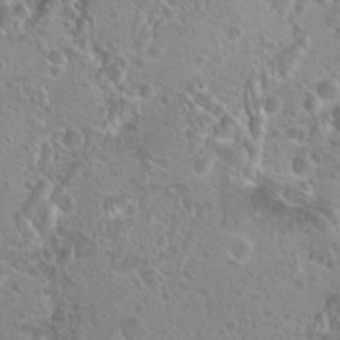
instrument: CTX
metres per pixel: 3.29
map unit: Hto
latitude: 19.2348
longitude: -42.1011
